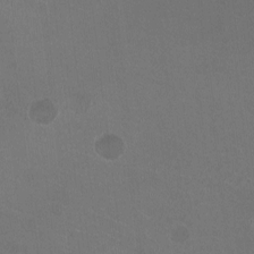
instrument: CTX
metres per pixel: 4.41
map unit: HNhu
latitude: -2.3117
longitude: -2.1011
